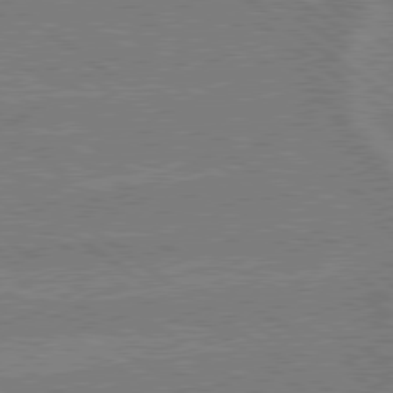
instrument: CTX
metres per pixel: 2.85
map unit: lApd
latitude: 79.2348
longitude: -161.2348
